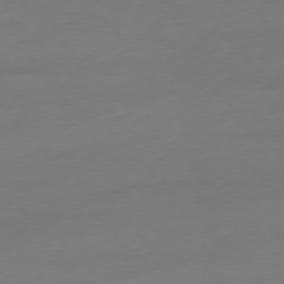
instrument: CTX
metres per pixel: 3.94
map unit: Ap
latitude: -77.0297
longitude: -70.2900
